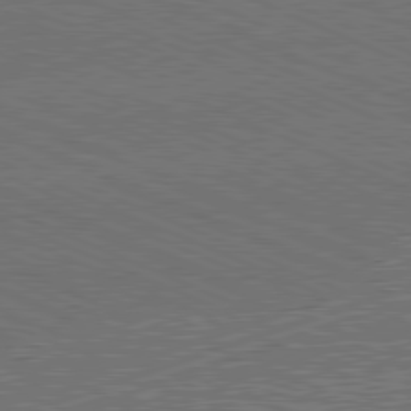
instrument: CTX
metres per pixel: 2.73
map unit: Hpe
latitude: -82.2172
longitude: 18.9731
